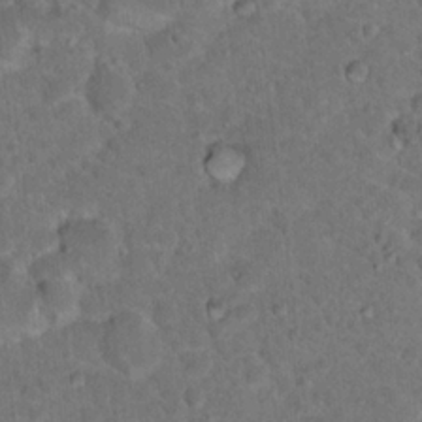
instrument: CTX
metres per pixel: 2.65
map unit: Hto
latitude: 18.3467
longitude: -34.2900
